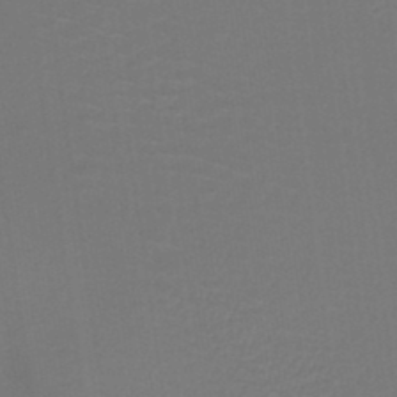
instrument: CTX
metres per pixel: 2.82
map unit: lHb
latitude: -38.1606
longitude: 58.4251
